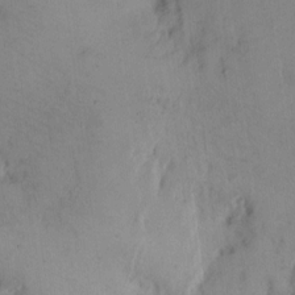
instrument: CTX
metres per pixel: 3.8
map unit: eHh
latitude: 12.0444
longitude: -61.7827
